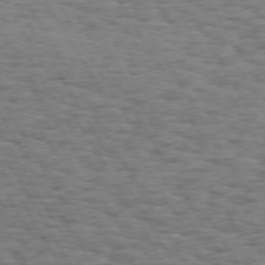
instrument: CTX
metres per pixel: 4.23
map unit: Hpe
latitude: 73.1970
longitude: -129.7261
